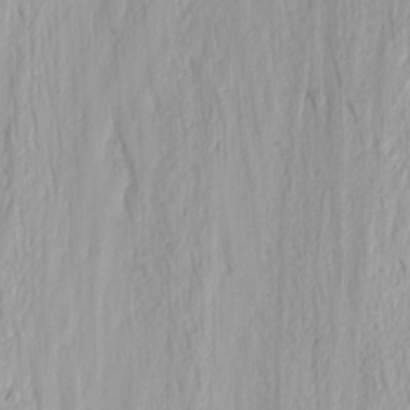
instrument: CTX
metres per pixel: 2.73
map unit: Nhu
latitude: -1.4266
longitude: -73.4805
